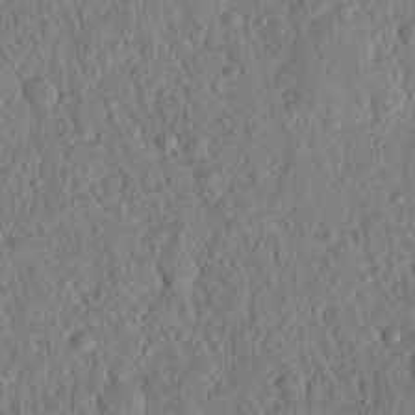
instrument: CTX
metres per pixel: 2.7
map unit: Nhu
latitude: 20.9514
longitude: -78.2901
